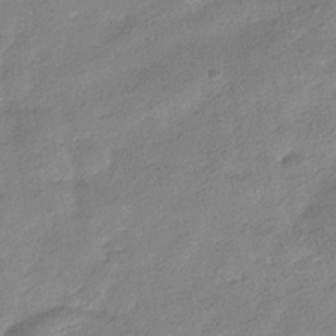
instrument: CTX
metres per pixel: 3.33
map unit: HNhu
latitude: -39.9178
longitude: 95.1620
